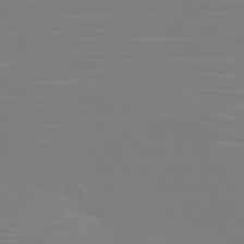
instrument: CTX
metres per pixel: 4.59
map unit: eHh
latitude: -5.6155
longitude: -84.1578
